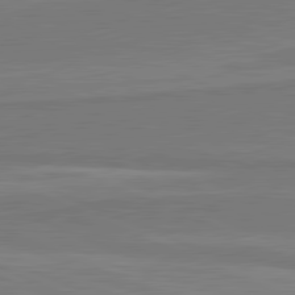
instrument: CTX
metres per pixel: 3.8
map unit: lApd
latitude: 81.5560
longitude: 168.6140
